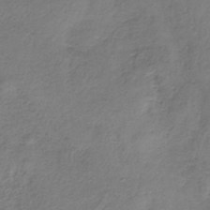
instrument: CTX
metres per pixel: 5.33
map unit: HNb
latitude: -33.6155
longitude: 56.3684
